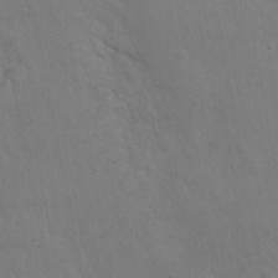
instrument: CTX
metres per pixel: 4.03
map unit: Nhu
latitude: 0.4979
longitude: -15.9906
